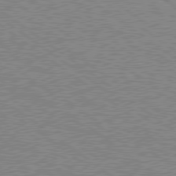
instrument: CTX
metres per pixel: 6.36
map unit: Hpe
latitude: 78.7624
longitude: -145.2348
